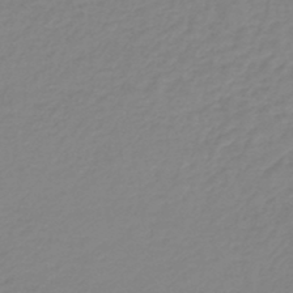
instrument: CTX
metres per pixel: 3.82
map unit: lHb
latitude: -45.5399
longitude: 65.8234
